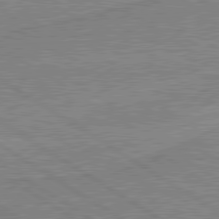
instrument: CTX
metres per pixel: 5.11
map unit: lApd
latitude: 80.3278
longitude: 170.1984
